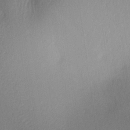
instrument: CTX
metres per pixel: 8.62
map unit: lAa
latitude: -6.2361
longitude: -123.6883
